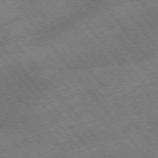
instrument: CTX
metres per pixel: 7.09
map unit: Hpe
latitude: -75.6155
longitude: -18.3278
